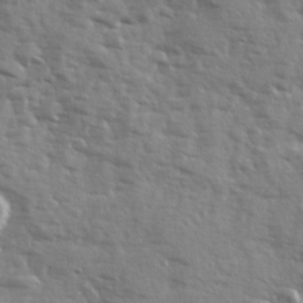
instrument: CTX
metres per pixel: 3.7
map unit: Ave
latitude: 12.8380
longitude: -101.9906
